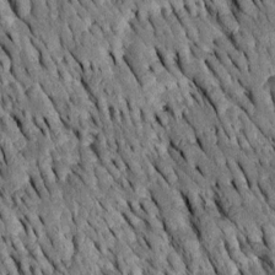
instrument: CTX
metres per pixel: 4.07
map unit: Htu
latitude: -2.7841
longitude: 150.6896
